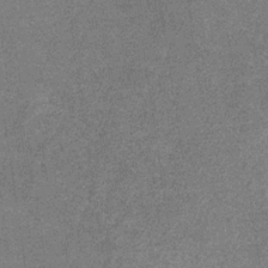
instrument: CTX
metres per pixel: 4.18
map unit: eHb
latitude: -31.8422
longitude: 67.9178
